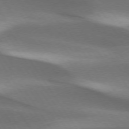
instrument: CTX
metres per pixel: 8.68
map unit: lApd
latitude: 73.4616
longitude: -52.6113
